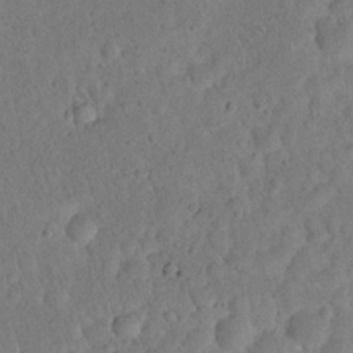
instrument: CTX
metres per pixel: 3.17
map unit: eHh
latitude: 19.6316
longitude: -62.7624
